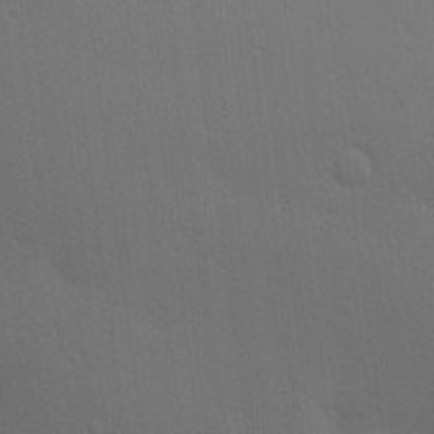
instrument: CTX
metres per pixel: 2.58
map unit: lAa
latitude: 20.6491
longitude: -138.5357
